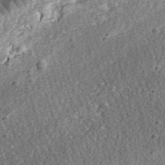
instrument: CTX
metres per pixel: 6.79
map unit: eHh
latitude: 34.8191
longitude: -79.1592
